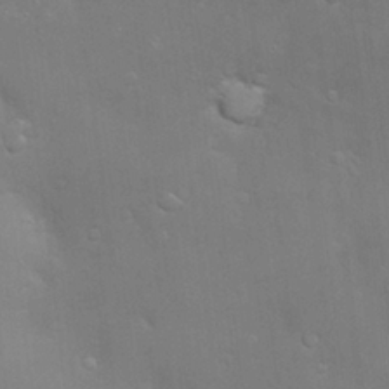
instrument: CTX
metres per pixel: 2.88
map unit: Hve
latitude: -11.1620
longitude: 174.2739
